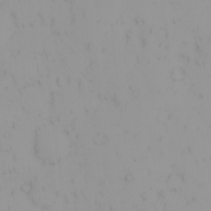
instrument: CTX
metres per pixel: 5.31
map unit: eHh
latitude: -1.5777
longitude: 20.1794
